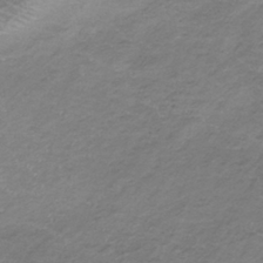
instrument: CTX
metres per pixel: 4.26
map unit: lHb
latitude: -34.4440
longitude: 67.7855
